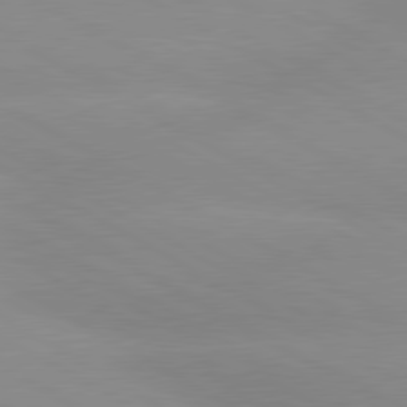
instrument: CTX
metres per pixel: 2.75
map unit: lApd
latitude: 80.2711
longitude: -147.2537
